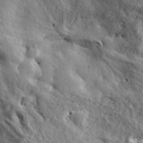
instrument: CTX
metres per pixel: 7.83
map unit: lHvf
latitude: 37.1026
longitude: -87.8205
